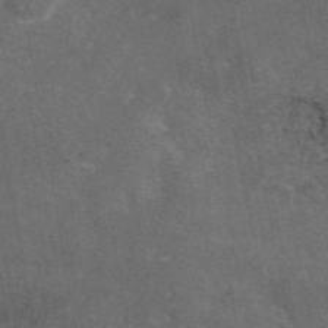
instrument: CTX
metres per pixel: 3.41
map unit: eAb
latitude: 46.6302
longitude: 119.2376
